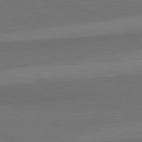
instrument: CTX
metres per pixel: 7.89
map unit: lApd
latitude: 82.3845
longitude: 156.8408
